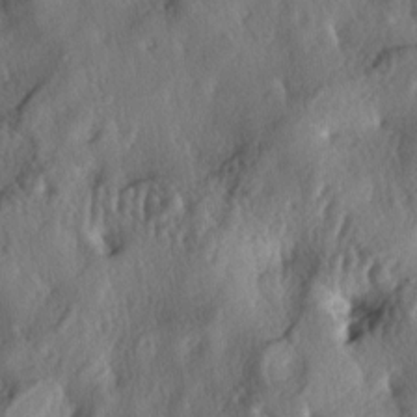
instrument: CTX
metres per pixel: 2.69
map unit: lAa
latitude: -5.4076
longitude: -124.8191
